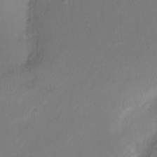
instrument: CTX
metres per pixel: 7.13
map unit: Ht
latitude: -13.8422
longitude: -43.9339
